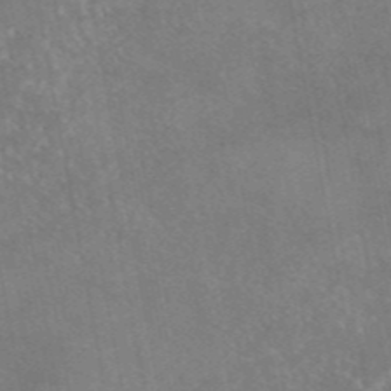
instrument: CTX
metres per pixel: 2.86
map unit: eAb
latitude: 44.9513
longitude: 114.2172
